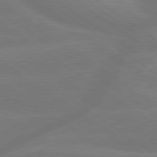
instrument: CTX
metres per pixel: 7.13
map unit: lApd
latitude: 79.7450
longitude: -149.0270
